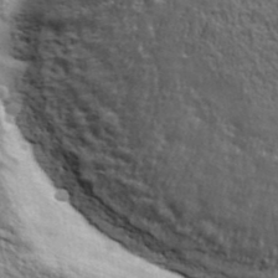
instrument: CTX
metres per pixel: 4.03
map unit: lHvf
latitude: 39.1403
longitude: -89.0081
